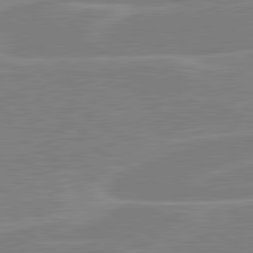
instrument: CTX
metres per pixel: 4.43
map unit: lApd
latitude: 80.8191
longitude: 122.4251
